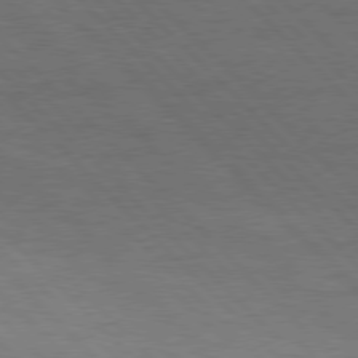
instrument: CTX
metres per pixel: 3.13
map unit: Hpe
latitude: 76.8380
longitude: -155.0080
